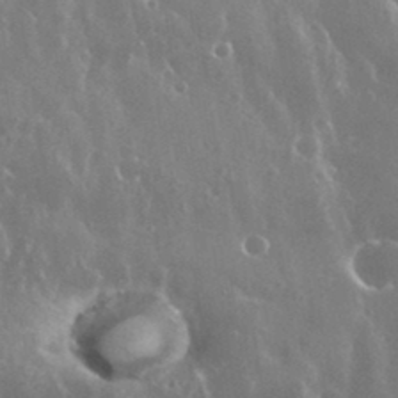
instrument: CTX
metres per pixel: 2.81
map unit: eHh
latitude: 35.2914
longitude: -58.7624
